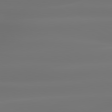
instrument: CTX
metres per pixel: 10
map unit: lApd
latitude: 79.6883
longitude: -137.5938
